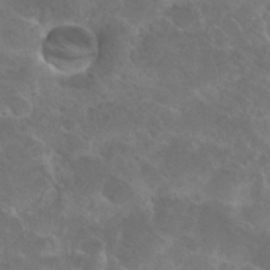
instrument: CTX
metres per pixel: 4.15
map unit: Hto
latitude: 27.2537
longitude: -38.2900
